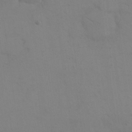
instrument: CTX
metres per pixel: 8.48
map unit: eHh
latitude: 18.1766
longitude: -67.1403
